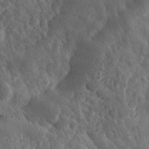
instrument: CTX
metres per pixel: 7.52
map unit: eHh
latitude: 34.0255
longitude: -78.3845
